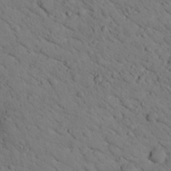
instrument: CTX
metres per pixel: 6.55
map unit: lHvf
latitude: 13.8961
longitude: 178.7463
